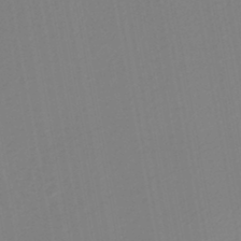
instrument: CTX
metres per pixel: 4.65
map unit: lHb
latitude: -45.6344
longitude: 74.1228
